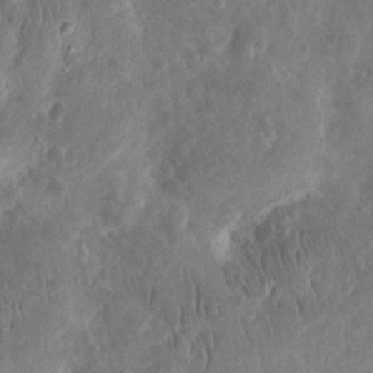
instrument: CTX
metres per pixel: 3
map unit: eHh
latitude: 12.7435
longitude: -73.7072
